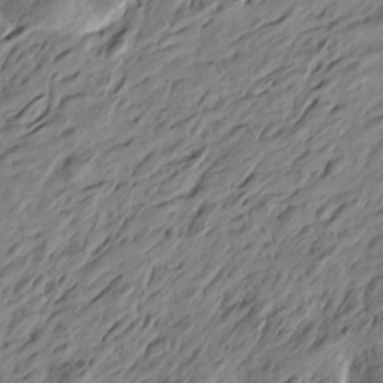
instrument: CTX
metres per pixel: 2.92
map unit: Htu
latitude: -5.1431
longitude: -178.6113
